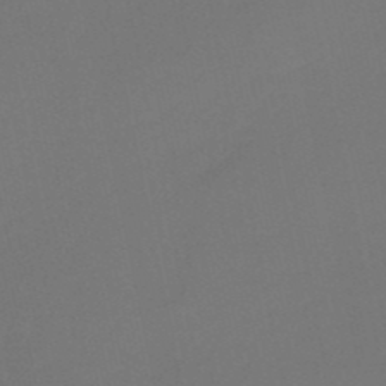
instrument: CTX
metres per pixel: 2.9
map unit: HNb
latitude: -51.8989
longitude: -46.8758
